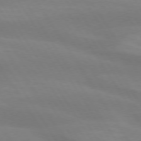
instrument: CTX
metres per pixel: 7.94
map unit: lApd
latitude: 74.0255
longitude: -48.5924
